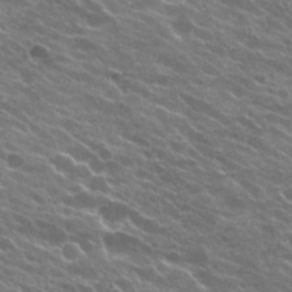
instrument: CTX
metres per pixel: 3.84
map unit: Hto
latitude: 24.5167
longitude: -37.4049
